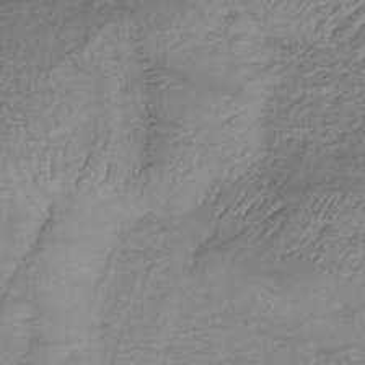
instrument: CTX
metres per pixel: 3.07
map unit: lHb
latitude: -34.4251
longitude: 71.5588
